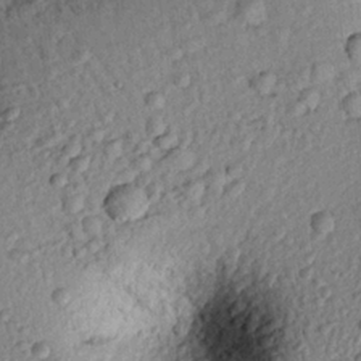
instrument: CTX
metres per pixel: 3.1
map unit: eHh
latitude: 24.5167
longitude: -78.6491
